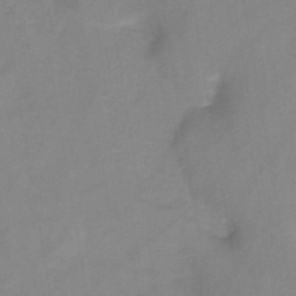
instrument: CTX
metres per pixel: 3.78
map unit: HNb
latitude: -45.0109
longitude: -39.1403
